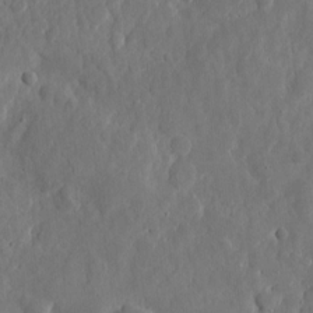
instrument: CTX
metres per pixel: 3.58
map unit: eHh
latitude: 7.2537
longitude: -72.8002
